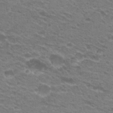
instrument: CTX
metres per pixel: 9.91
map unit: Hto
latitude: 26.2145
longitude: -29.7260
